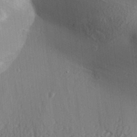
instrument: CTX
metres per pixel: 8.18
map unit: Aa
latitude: 30.6113
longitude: -140.3656
